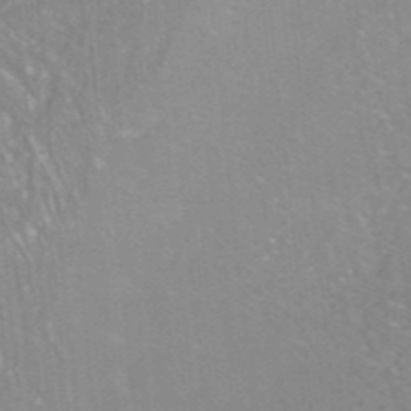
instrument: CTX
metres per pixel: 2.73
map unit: ANa
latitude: -38.4062
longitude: 97.1998
